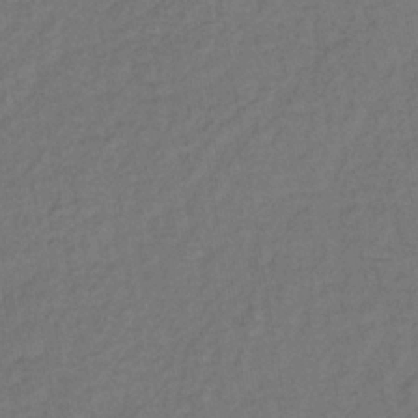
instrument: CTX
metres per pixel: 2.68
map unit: lHb
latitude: -35.7289
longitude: 64.9353
